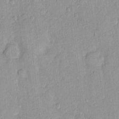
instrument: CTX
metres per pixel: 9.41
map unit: Nhu
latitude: 1.7071
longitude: -14.3468
